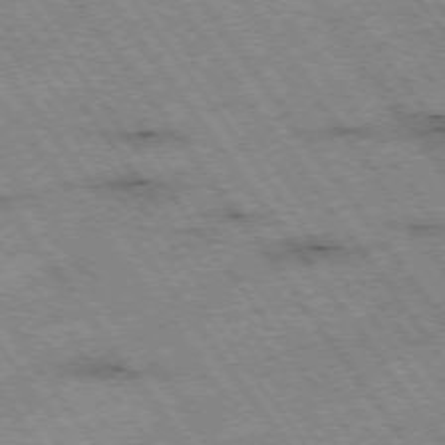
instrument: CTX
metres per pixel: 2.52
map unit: Hpe
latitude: -74.9731
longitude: 3.8989
